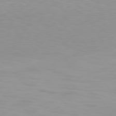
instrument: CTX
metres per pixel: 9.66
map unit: Hpe
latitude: 78.0822
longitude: -166.8569
